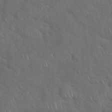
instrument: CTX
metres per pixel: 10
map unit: Hto
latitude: 19.0269
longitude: -53.8961
